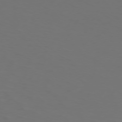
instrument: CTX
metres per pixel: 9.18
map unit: Hpe
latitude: 74.2334
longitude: -125.3481
